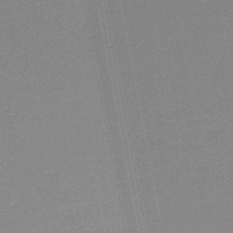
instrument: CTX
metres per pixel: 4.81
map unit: lHb
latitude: -48.4818
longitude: 68.4629
